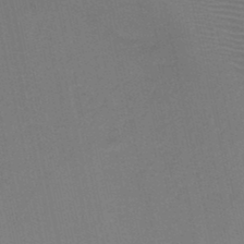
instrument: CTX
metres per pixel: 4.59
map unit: HNb
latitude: -46.7085
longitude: -41.5938
